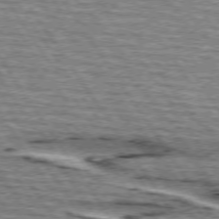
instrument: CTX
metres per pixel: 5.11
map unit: lApd
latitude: 74.6868
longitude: -72.7813
